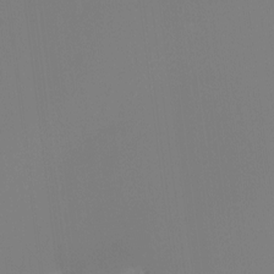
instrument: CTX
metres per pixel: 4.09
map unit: Htu
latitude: -13.0675
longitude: -48.7813
